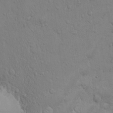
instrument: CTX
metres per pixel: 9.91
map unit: Hto
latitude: 11.3293
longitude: -57.7638
